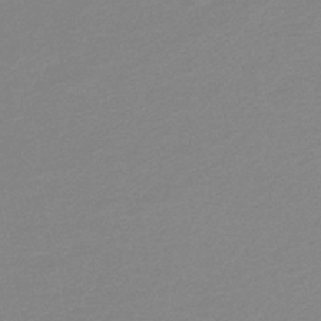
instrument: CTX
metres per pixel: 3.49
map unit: lHb
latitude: -44.1795
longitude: 67.6533
